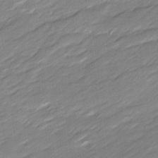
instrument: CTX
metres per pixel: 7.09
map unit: Ave
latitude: 15.9151
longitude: -136.1389
